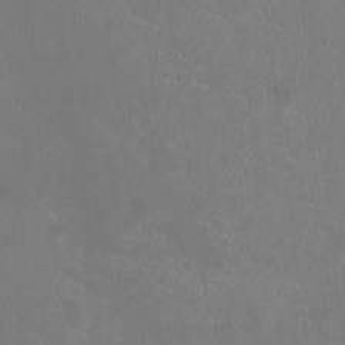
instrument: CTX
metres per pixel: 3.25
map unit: HNhu
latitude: -2.8974
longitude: -0.8191
